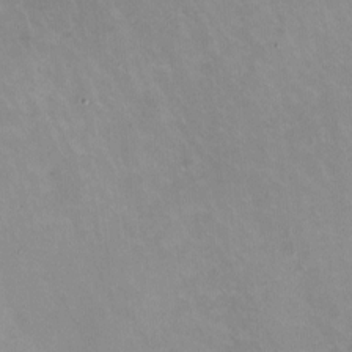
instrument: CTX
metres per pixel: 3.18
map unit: HNhu
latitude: -0.9353
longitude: -3.1592
